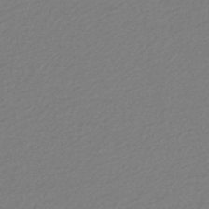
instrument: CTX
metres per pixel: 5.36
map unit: HNb
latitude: -48.5385
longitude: 57.7855
